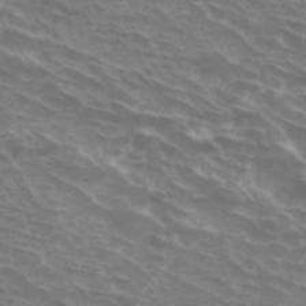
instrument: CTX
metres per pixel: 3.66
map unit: Hto
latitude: 33.1781
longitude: -43.8583
